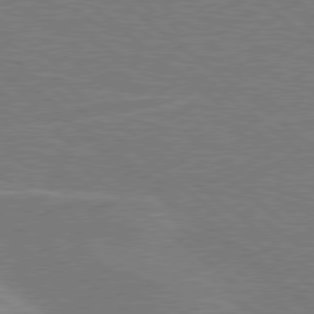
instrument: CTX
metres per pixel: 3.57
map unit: Hpe
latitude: 78.4412
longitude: -153.3860
